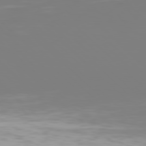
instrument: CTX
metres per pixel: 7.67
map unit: Hpe
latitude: 77.2726
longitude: -137.3482
